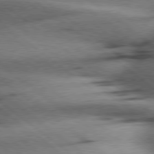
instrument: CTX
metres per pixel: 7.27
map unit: Hpe
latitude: 78.4223
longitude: -154.6868
